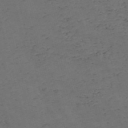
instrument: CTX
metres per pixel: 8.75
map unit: Nve
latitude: -57.7855
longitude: 53.0486
